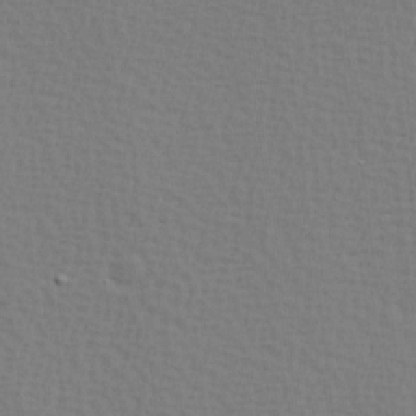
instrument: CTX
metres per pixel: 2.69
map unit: Hve
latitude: 2.2711
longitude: -125.3670
